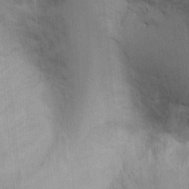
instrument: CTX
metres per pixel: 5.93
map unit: Ht
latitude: -2.2361
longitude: -14.8569
